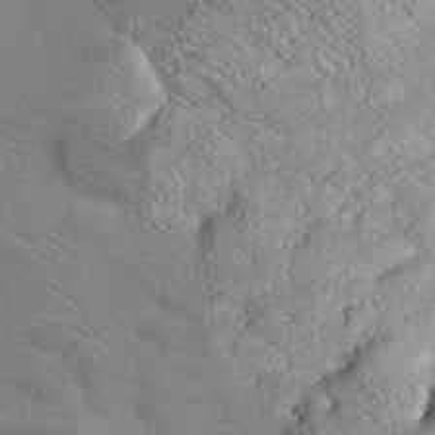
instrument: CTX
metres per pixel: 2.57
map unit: eHh
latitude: 30.1767
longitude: -69.4427
